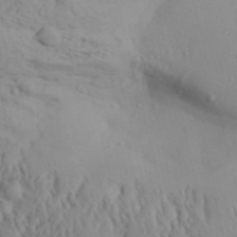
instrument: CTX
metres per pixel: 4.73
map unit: Aa
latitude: 30.8569
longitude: -136.0822
